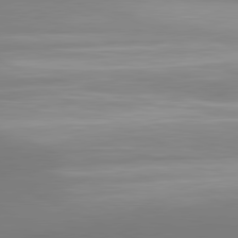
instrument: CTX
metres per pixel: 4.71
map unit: lApd
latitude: 81.1214
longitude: 143.5588
